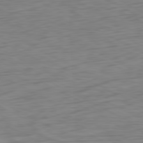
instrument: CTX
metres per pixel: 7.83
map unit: Ap
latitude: -80.6708
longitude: -61.2159
